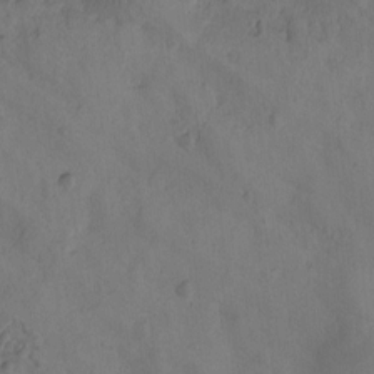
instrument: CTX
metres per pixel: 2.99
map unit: Htu
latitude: -2.7463
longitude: -176.2333
